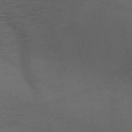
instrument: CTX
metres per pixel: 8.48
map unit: HNb
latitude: -50.8597
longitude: -43.0459
